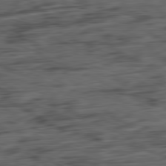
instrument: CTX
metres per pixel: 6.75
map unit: Ap
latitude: -81.7289
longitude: -79.5938
